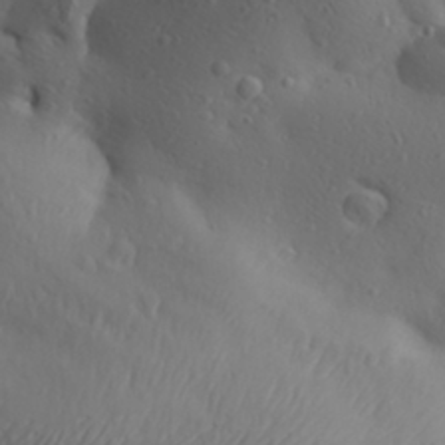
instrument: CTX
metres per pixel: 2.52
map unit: Aa
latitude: 31.0837
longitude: -143.0459
